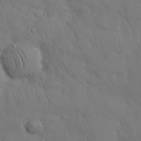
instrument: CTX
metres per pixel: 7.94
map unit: Nhu
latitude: 27.8583
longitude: -68.7246
